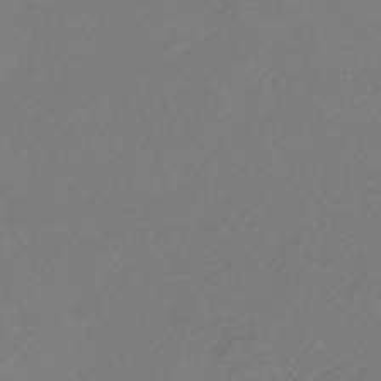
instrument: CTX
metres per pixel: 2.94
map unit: HNhu
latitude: -44.8408
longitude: 91.5210
